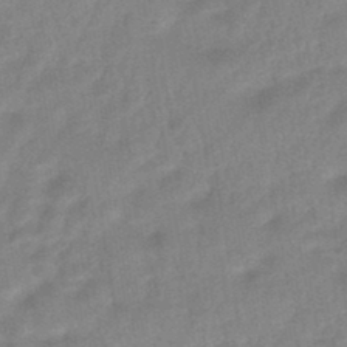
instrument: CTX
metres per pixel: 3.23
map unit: HNhu
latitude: -45.2187
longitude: 90.9731
